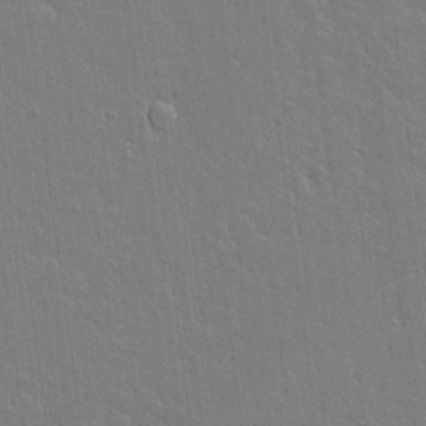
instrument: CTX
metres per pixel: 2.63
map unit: lAvf
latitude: 15.7828
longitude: -128.1956
